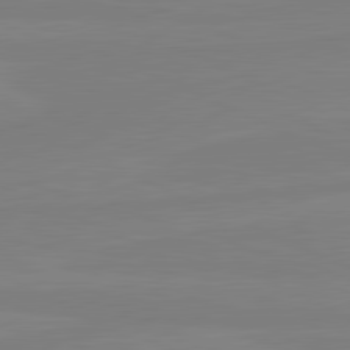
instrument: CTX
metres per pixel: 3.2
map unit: lApd
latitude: 81.4048
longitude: -178.6491
